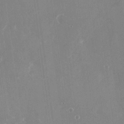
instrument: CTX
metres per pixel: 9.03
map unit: Nhu
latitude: -23.4644
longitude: -72.8947
